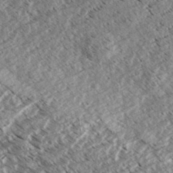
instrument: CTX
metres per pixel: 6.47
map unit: eHh
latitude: 35.3670
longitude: -139.4237
